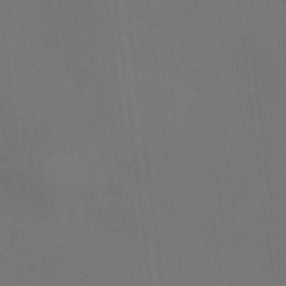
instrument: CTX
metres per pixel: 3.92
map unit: HNhu
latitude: 10.4223
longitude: 23.3888
